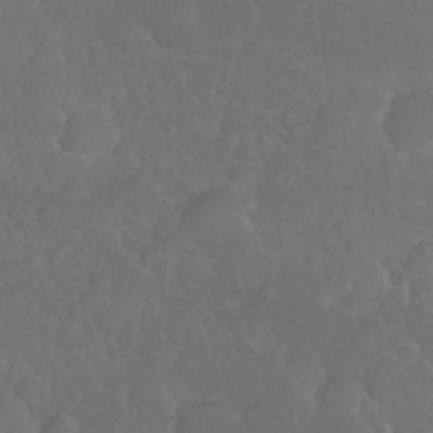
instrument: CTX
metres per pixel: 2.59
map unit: Nhu
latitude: 26.7246
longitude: -64.8758
